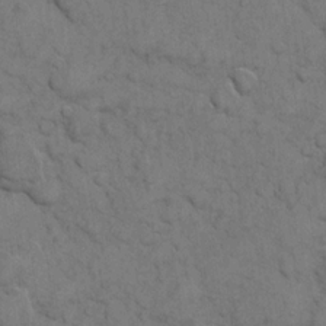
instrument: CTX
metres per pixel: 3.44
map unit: eHh
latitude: 6.1200
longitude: -64.8002
